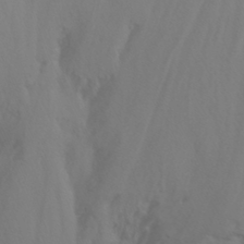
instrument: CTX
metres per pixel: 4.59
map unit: Ht
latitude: -15.4077
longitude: -55.6694
